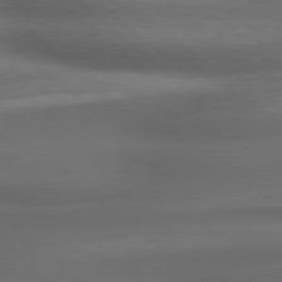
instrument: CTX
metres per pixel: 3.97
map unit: lApd
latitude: 79.0837
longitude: -117.6694
